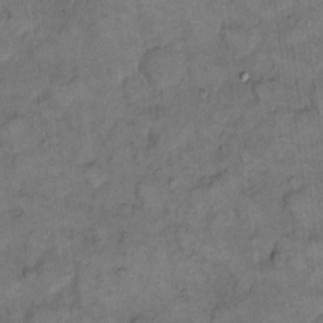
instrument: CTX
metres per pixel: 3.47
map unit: eHh
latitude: 13.2348
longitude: -65.1214
